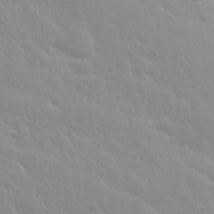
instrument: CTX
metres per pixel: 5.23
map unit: Nhu
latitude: 28.8569
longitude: -54.6679
